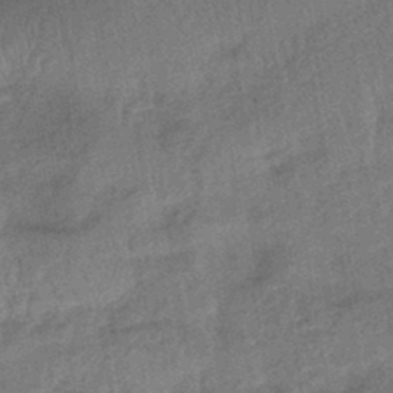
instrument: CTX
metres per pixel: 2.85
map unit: eHb
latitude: -42.5006
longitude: 82.3495
